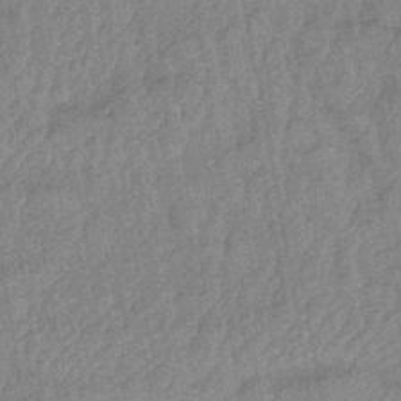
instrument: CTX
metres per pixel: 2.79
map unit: lHb
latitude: -43.3131
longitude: 80.4440
